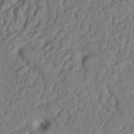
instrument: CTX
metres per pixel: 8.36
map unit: Nhu
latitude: 20.7624
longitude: -77.0080
